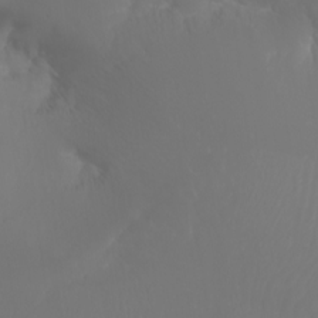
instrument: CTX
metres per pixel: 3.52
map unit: Aa
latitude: -10.7463
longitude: -68.4034
